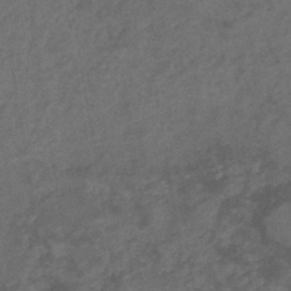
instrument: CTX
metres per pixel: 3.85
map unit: HNb
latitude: -44.1039
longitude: -38.5735
